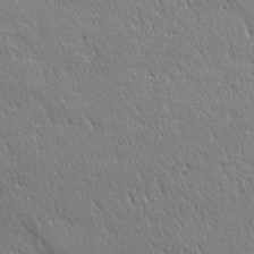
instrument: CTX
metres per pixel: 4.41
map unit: Ave
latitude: 20.9514
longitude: -137.1215
